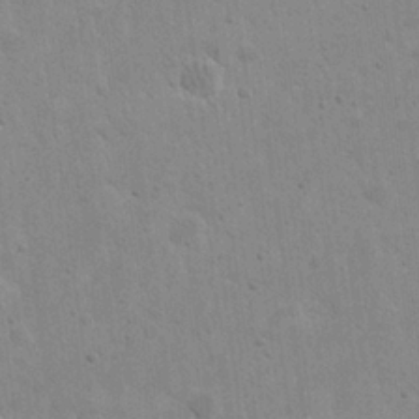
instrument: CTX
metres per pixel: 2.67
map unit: eHh
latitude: 21.7639
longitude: -68.5357
